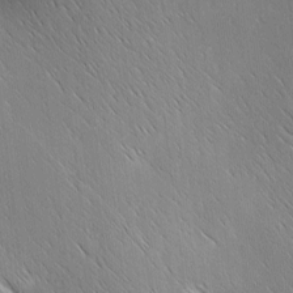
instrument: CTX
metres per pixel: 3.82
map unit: Ave
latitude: 1.6882
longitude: -114.7813
